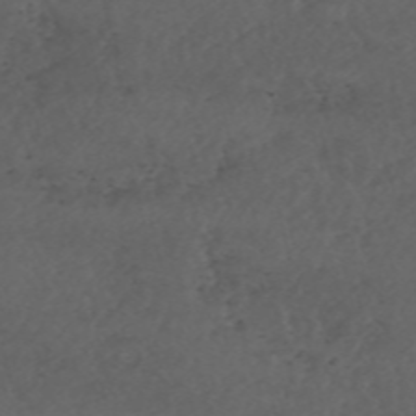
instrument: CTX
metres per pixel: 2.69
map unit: ANa
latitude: 44.6869
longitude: 37.7666
